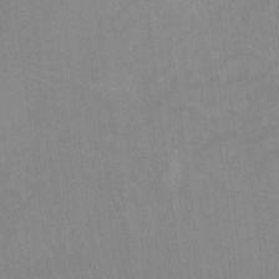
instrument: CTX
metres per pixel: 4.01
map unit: Hto
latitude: -11.3132
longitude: -38.4034
